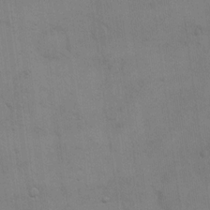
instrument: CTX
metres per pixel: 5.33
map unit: eHh
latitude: 18.0444
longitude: -66.4601
